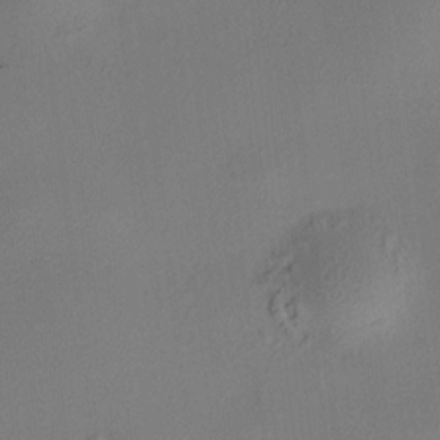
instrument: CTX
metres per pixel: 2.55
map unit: HNhu
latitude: 8.2334
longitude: 15.3888
